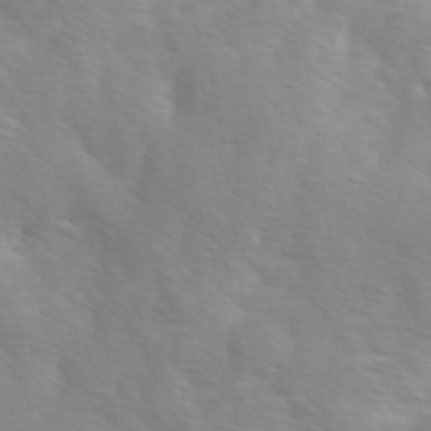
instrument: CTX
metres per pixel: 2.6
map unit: Ave
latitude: 1.3481
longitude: -113.1970
